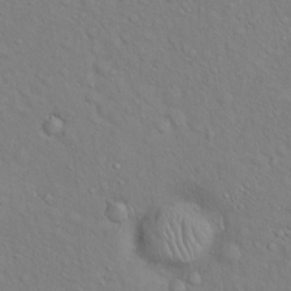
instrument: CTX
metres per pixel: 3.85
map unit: Hto
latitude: 18.4223
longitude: -53.1592
